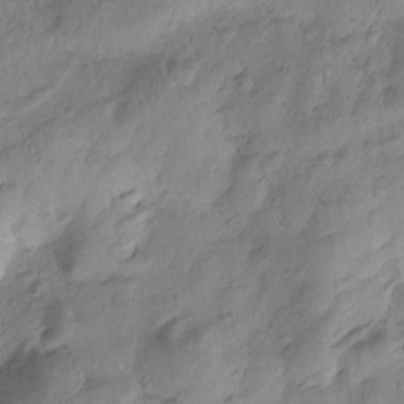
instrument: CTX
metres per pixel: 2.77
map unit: Htu
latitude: -0.0661
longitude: 174.8785
